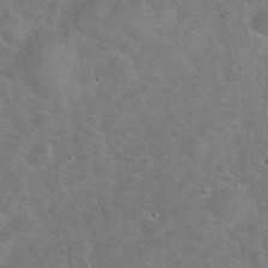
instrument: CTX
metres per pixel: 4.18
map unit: eHh
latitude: 36.9325
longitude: -64.8569
